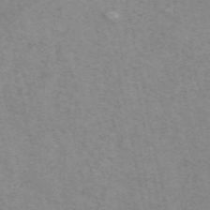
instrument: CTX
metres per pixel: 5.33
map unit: ANa
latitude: 50.2522
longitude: -74.8002
